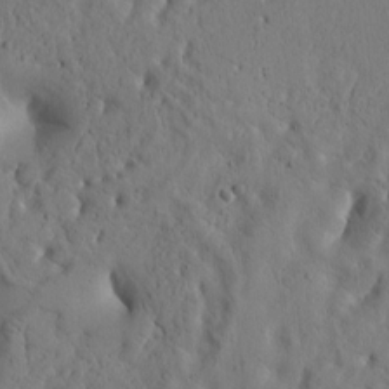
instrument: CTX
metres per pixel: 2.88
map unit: Htu
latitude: -2.4440
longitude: 170.6897
